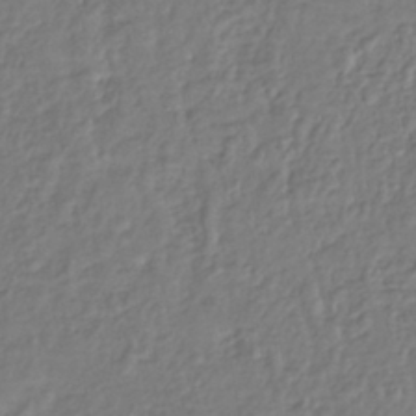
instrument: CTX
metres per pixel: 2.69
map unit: lHb
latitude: -39.1242
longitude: 71.3321
